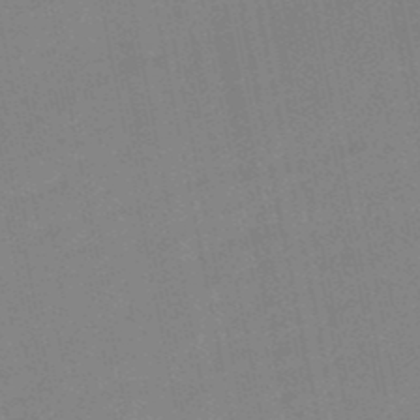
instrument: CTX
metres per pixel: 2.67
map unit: lHb
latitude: -49.2943
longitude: 80.2173
